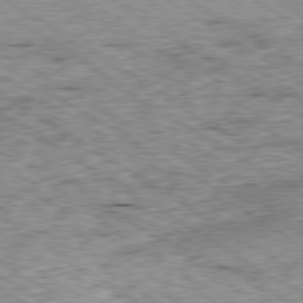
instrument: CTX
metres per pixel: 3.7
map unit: Ap
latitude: -80.2551
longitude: -51.8394
